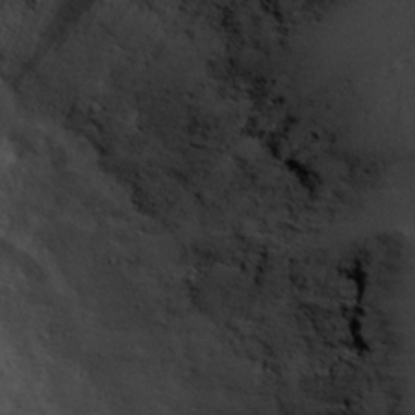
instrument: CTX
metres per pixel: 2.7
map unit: eHh
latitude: 27.4615
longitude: -75.6883
